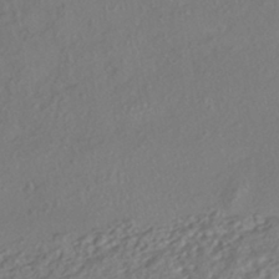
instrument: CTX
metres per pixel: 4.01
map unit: HNhu
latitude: -41.5021
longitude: 108.0661
